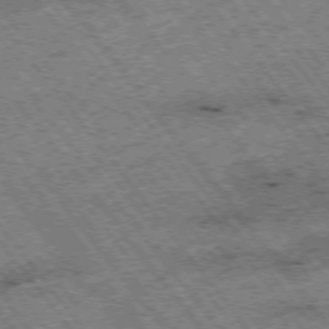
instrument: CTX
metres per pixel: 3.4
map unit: Hpe
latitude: -75.8801
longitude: -20.9325
